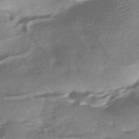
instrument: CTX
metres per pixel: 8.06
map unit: HNhu
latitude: -43.7099
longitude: 93.5588
